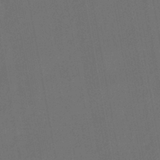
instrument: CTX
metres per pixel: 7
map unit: eHb
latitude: -43.7855
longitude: 88.1417
